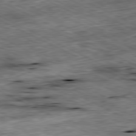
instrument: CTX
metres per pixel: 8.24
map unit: Ap
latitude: -80.9920
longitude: -88.2145
